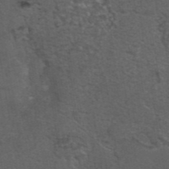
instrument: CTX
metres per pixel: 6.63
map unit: eAb
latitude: 43.7828
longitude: 105.2187
